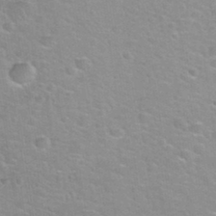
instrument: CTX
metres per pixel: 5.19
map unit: Hto
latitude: 32.7246
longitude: -50.6112
